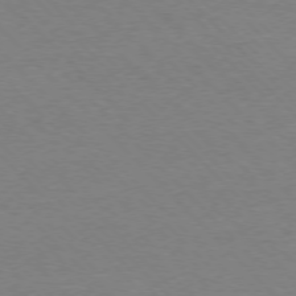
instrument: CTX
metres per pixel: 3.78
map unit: Ap
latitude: -77.0486
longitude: -87.1592
